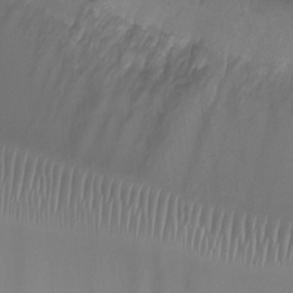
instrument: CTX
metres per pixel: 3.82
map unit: Ht
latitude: -2.9730
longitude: -20.6302
